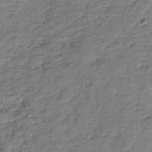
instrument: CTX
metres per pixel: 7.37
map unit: eHh
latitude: -39.9556
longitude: -29.1592
